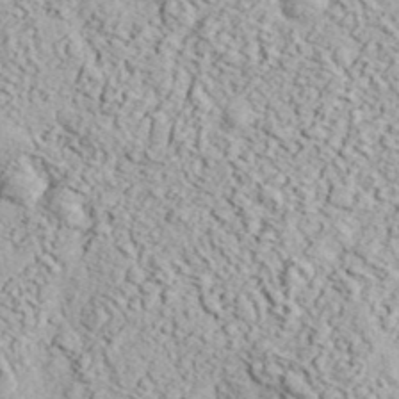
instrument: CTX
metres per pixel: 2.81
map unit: eHh
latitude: 37.6127
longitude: -80.6868
